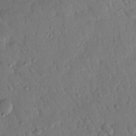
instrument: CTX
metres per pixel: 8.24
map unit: Nhu
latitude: 17.4615
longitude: -79.0081
